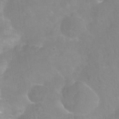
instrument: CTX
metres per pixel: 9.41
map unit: Nhu
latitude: 25.2348
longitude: -54.6679
